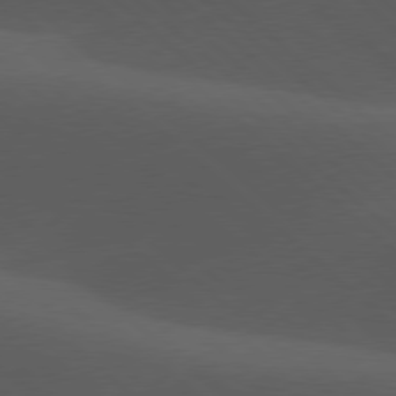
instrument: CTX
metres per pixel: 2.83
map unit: lApd
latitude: 77.9528
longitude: -54.3278
